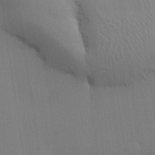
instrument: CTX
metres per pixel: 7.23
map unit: lHvf
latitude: 21.1970
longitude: 142.4062
